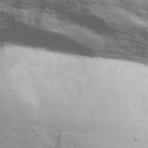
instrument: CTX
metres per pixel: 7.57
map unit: eHh
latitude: 35.3859
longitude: -80.8380
